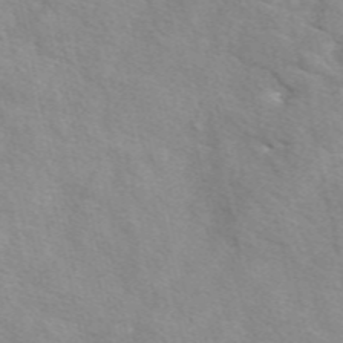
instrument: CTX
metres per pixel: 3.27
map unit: eAb
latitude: 49.7261
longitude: 120.4251
